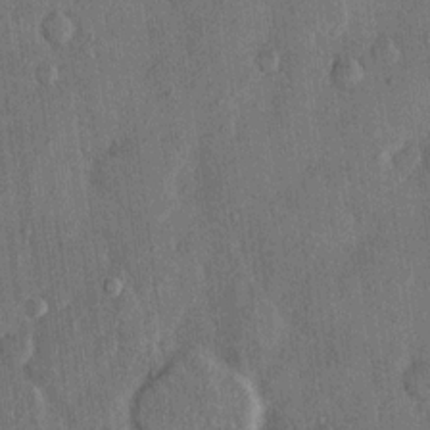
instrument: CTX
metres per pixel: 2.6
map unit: eHh
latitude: 14.6113
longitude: -68.1767
